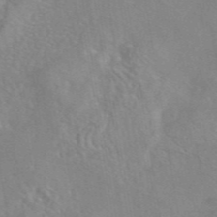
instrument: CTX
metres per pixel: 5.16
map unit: eAb
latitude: 45.0458
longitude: 109.6533
